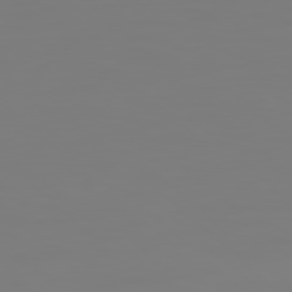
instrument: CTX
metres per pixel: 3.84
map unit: Hpe
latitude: 78.4223
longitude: 178.5573
